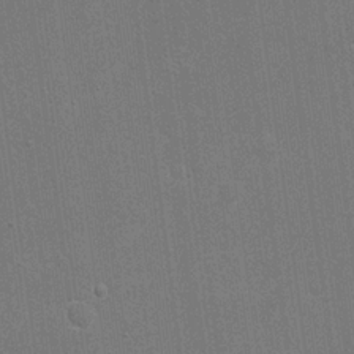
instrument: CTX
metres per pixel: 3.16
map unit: eHh
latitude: 19.8016
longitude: -68.3278
